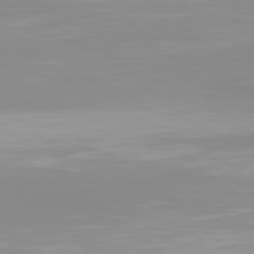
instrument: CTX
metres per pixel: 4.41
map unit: Hpe
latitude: 78.4979
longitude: -141.1592
